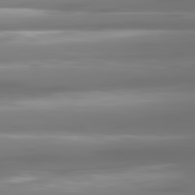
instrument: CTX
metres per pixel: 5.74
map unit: lApd
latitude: 81.0647
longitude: -138.9892
